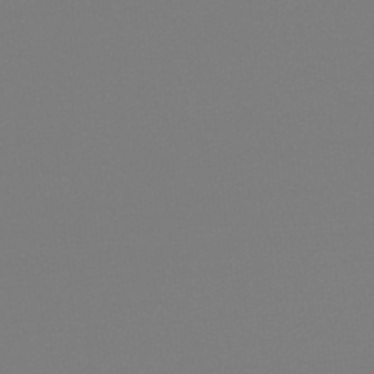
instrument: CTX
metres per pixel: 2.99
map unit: lHb
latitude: -48.6330
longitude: 65.6722
